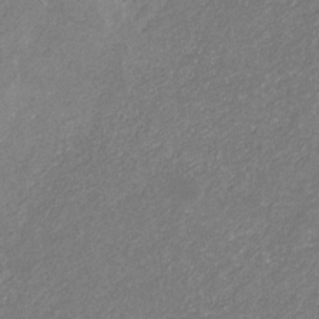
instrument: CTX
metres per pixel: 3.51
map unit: eHb
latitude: -31.7099
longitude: 70.2173
